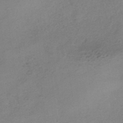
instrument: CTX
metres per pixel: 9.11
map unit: HNhu
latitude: -39.8234
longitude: 104.4062
